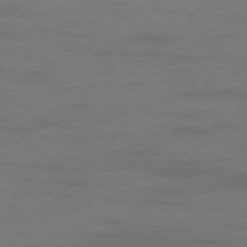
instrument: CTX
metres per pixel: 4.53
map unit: Hpe
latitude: -78.0472
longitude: -20.1389
